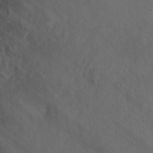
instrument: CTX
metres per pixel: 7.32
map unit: Ht
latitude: 5.6127
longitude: -37.4427
